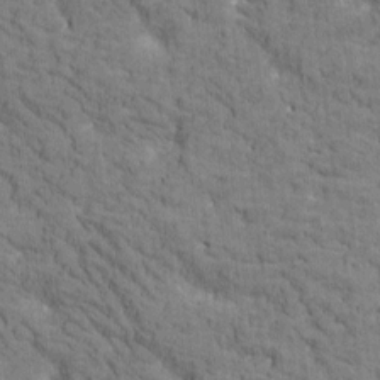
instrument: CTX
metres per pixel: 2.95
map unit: Htu
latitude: -2.9163
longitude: 175.1053
